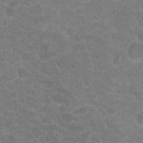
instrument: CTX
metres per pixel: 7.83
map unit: Hto
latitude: 18.8002
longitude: -35.3103
